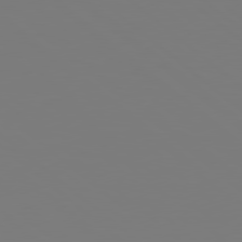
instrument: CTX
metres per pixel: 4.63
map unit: Hpe
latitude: 78.9892
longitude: -173.8394
